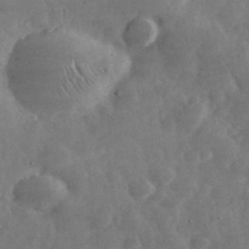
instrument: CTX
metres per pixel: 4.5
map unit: eHh
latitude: 34.7813
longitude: -69.1781
